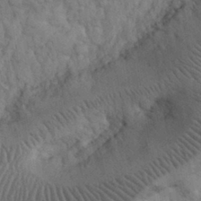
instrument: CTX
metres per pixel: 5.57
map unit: eHh
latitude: 31.9151
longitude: -67.4237
